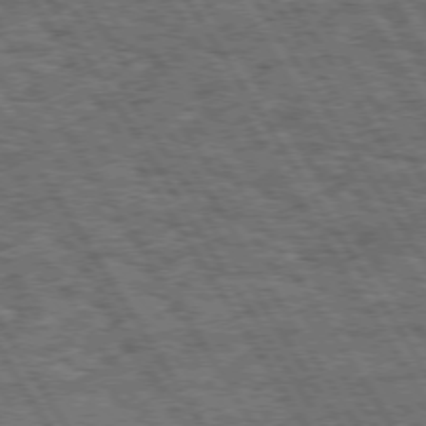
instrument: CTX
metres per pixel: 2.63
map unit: Hpe
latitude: 73.4427
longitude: -126.4034
